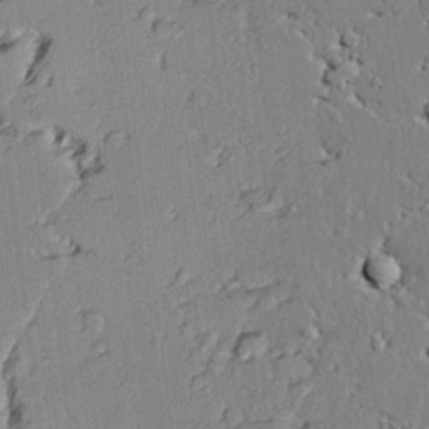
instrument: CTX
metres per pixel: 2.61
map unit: lAvf
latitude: 24.5923
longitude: -110.1200
